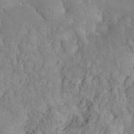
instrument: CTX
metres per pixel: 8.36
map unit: eHh
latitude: 32.7624
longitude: -64.8569
